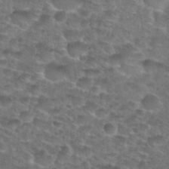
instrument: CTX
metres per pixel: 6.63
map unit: Hto
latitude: 28.2333
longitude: -48.9892
